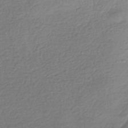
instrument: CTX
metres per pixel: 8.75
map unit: HNhu
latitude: -43.0864
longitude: 99.5021
